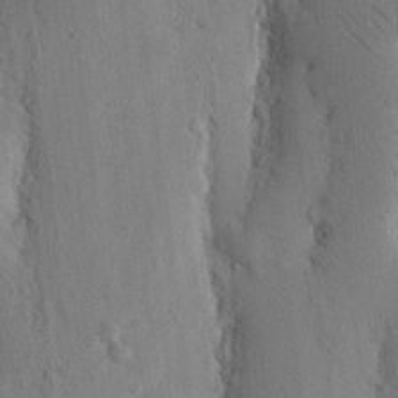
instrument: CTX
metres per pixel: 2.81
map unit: Nhu
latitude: 15.5938
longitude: -77.9717
